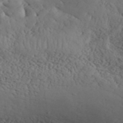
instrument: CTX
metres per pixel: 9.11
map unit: ANa
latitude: 41.0836
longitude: 52.5762
